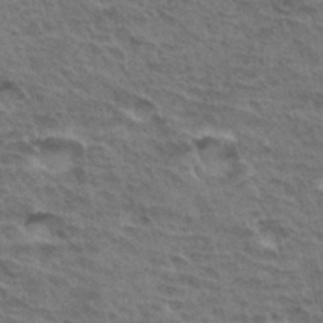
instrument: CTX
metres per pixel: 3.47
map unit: Hto
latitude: 34.6301
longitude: -44.0255
